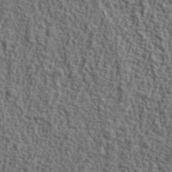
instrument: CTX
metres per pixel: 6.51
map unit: ANa
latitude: 41.4048
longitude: -86.8758
